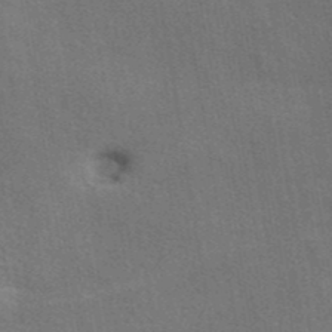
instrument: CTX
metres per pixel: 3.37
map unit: eAb
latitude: 41.5371
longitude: 103.5966
